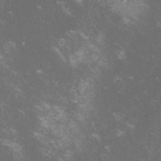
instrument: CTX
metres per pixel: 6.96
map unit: lHvf
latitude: -14.2173
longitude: -102.2333
